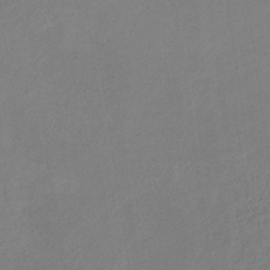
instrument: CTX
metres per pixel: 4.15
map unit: HNb
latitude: -31.7477
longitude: 63.3320
